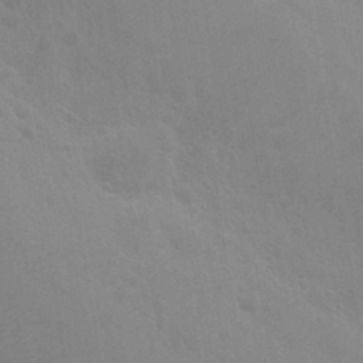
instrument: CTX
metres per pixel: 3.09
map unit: Nhu
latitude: 28.8191
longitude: -54.3656
